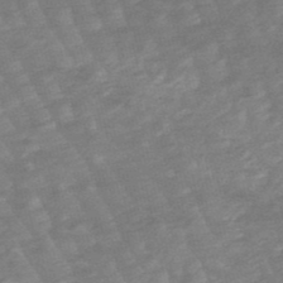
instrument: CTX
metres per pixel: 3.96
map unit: lHb
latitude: -48.2173
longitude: 83.1242
